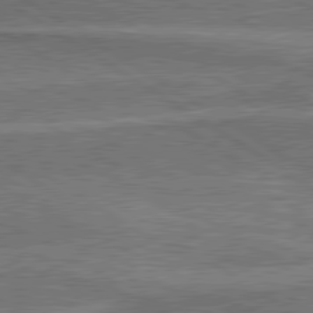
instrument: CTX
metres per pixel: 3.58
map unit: lApd
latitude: 79.9906
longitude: 172.7652
